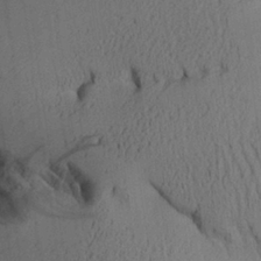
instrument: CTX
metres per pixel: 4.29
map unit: Aa
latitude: 26.8002
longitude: -134.3656
